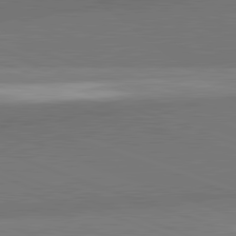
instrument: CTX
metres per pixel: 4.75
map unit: lApd
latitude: 82.1011
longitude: 148.5385
